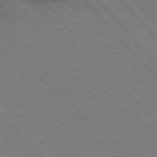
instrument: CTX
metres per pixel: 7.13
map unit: lApd
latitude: 75.9150
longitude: -84.8758
